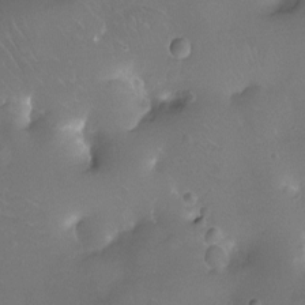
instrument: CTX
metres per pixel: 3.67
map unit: Ht
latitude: -11.7856
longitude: -43.9339
